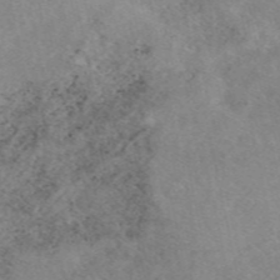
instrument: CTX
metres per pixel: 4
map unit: eAb
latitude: 48.2334
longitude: 113.6155
